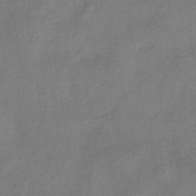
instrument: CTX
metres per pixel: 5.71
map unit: HNhu
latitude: -40.3873
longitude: 107.0865
